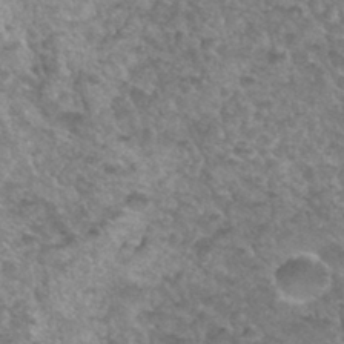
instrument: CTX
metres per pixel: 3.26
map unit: Hto
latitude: 33.9339
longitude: -49.3482
